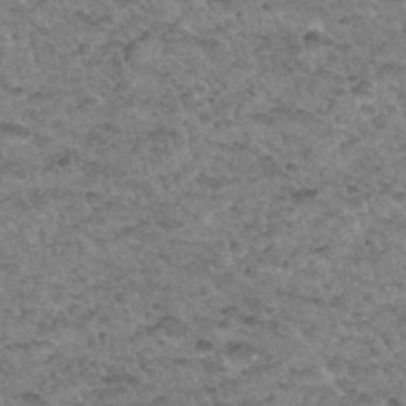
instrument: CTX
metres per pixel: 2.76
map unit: Hto
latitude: 34.5545
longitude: -48.9136
